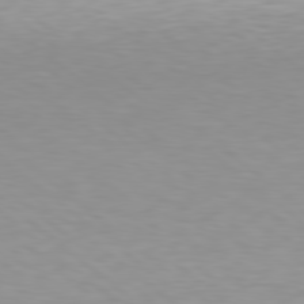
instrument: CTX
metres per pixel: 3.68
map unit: Hpe
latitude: 78.5357
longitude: -169.4616
